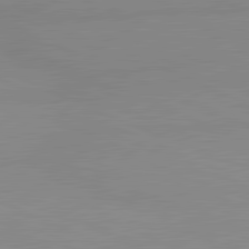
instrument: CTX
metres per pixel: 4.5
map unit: lApd
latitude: 81.8961
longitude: -168.1578
